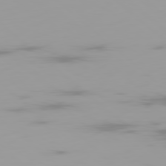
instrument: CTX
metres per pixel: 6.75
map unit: Ap
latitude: -79.4076
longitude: -69.2348
